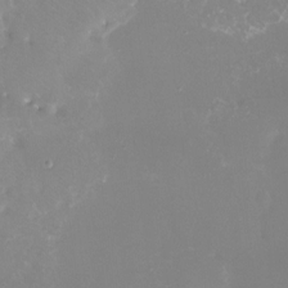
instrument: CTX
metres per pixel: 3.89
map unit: Ht
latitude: -12.5574
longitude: -45.3481
